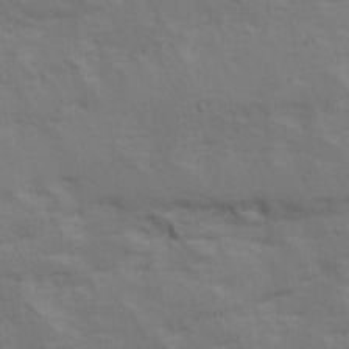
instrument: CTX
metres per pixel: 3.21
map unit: Ave
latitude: 16.0822
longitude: -138.6490
